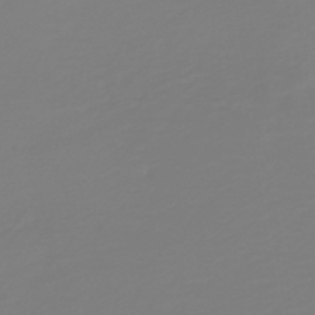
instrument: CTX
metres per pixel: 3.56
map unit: HNb
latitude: -46.3117
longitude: 54.8408
